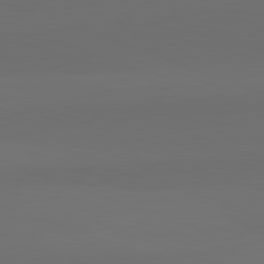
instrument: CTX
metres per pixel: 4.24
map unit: lApd
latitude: 82.1388
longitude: 135.6155
